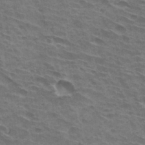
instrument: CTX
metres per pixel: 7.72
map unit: Hto
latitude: 33.5938
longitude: -42.8947
